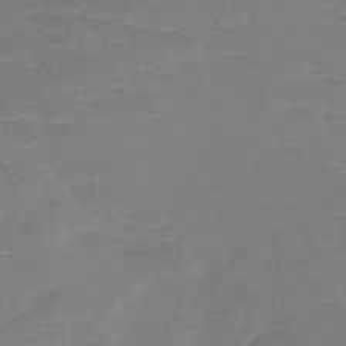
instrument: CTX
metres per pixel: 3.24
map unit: HNb
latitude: -49.0298
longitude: -48.9136
